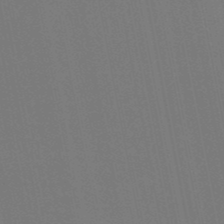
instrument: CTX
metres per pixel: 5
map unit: HNb
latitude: -50.8597
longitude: -47.1781
